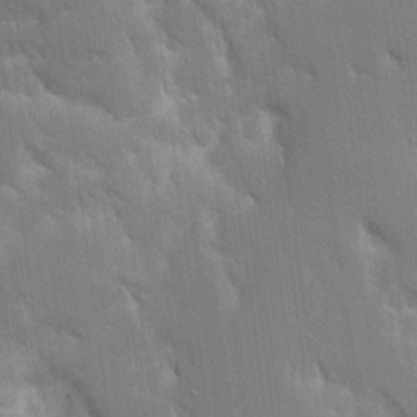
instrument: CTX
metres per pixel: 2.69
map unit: Aa
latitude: 16.5546
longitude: -149.2726
